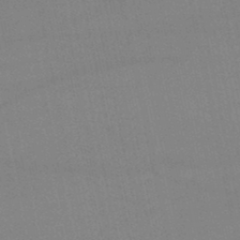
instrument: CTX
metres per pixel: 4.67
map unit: lHb
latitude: -45.4643
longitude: 58.4062
